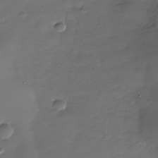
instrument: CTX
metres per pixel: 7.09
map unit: Nhe
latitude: -34.5196
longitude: -88.6869
